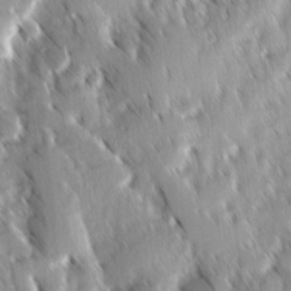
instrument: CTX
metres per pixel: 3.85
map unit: Ave
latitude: 8.7435
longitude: -104.4412
